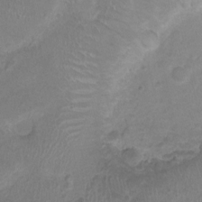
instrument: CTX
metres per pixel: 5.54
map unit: Nhu
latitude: 1.2915
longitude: -15.7828
